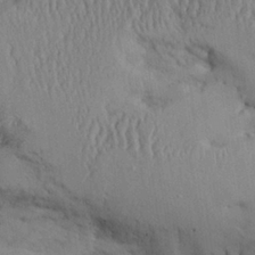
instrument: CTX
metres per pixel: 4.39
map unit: Aa
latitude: 26.6491
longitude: -129.4804
